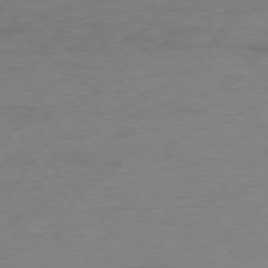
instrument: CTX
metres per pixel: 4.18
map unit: Ap
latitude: -76.4062
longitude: -69.9150
